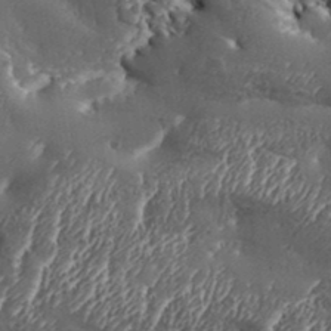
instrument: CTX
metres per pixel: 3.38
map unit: Aa
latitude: 33.3293
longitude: -134.8002
